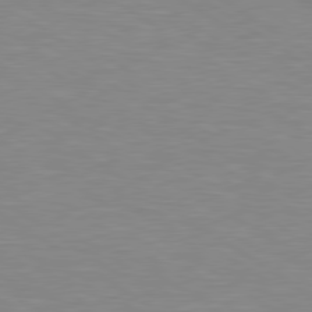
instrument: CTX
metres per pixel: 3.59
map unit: Hpe
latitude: 79.3104
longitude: -128.0444
